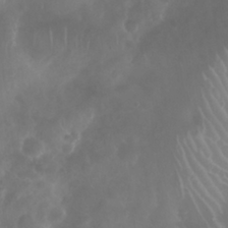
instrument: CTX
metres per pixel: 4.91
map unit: Nhu
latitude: 28.6112
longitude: -63.9339
